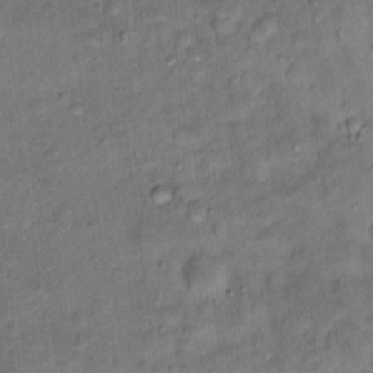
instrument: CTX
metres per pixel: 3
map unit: Hto
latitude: 15.9906
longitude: -40.1955
